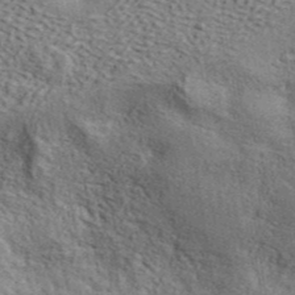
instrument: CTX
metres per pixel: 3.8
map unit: ANa
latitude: 42.1389
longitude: 49.1620
